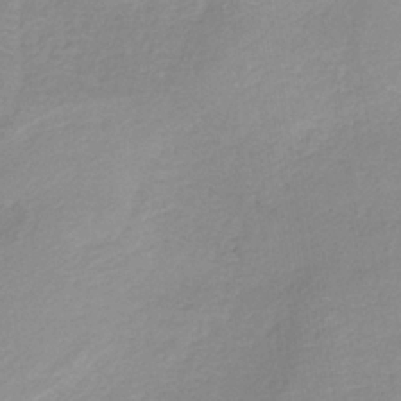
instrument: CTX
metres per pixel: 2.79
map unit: HNb
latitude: -35.0675
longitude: 55.4077
